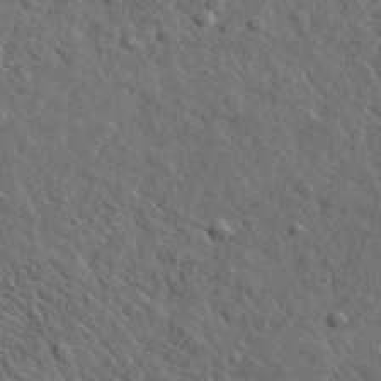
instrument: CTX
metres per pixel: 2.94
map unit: lHvf
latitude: 36.5735
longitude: -88.1200
